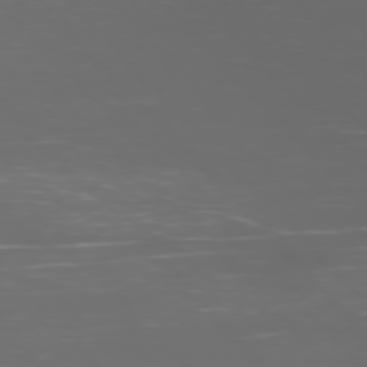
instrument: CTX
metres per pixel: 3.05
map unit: Ap
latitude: -77.1998
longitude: -61.7071
